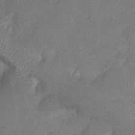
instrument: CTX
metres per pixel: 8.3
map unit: Nhu
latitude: 21.4994
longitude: -71.4615
